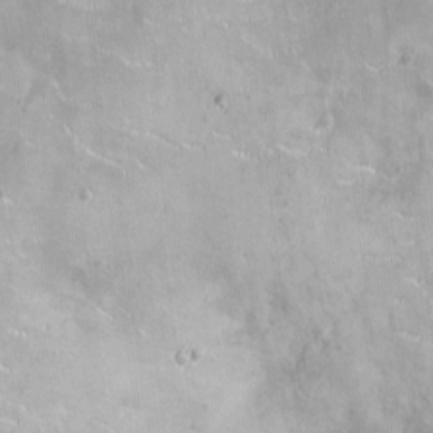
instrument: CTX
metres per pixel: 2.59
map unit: Ht
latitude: -4.9541
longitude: -14.3090
